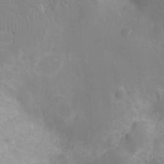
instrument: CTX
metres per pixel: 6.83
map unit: Ht
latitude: -12.5952
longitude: -24.5545
